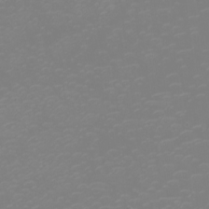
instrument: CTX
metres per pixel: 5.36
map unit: eHh
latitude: -2.4817
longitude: -75.3482
